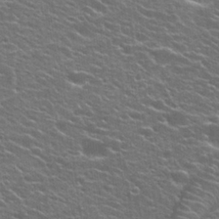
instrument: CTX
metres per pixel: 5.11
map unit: Hto
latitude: 25.1781
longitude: -30.0633
